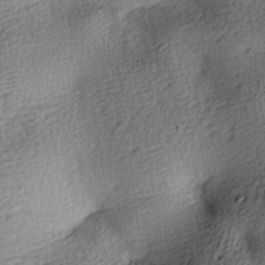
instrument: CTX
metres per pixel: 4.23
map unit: lAa
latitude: -8.7652
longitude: -125.4426
